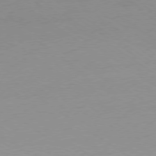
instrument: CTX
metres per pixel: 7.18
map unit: Ap
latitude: -79.0864
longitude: -66.9324
